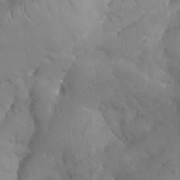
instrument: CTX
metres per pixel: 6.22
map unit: Aa
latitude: -8.3684
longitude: -78.2334
